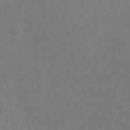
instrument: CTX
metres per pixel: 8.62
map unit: Ht
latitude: -12.0094
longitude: -48.2711
